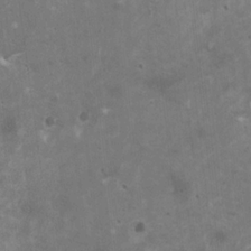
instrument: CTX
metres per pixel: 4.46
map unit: HNhu
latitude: -0.8408
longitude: 2.5006
